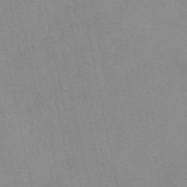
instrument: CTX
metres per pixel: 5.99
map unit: eAb
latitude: 48.8947
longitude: 104.6140
